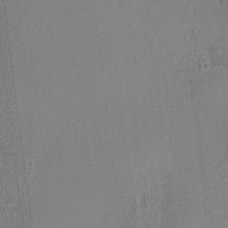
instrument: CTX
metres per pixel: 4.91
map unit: HNhu
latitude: 7.7827
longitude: 14.2173
